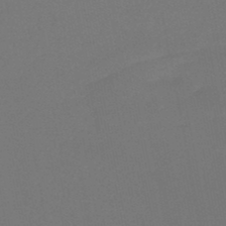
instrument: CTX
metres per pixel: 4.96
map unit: lHb
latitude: -47.1242
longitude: 68.8408
